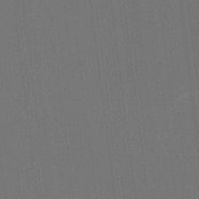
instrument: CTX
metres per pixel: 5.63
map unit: HNhu
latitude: -2.0849
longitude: -6.1200
